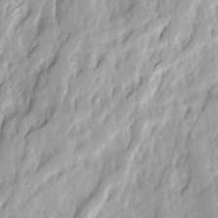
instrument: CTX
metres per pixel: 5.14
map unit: Ave
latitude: 14.6491
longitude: -134.9324
